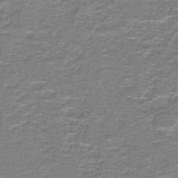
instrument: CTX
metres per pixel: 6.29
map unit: lHb
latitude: -43.1242
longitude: 55.6911
